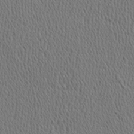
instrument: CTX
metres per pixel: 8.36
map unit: Hve
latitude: 3.3670
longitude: -124.7435
